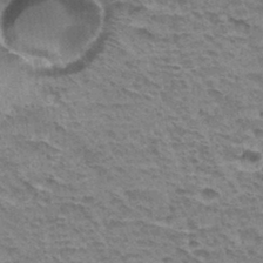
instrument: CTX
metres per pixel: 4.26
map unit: Hto
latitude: 33.4049
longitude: -44.4979
